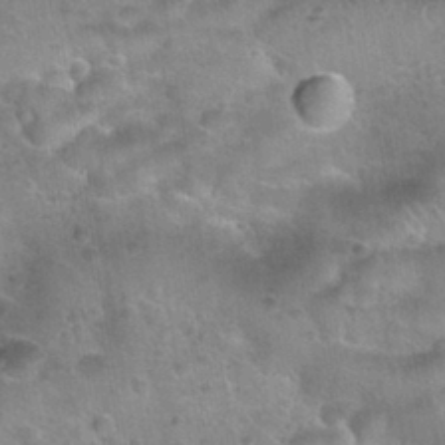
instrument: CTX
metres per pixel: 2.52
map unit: Nhu
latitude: 31.1215
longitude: -52.6491
